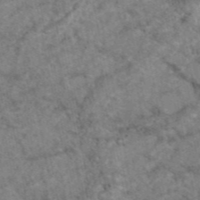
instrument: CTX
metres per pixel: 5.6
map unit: eAb
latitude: 47.6505
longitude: 112.9164
